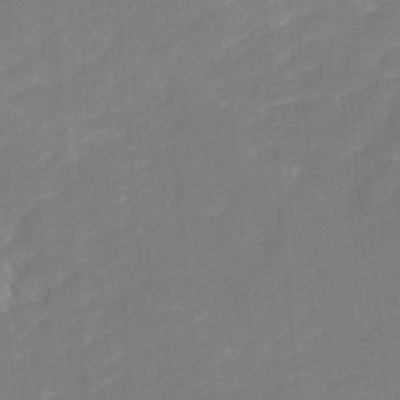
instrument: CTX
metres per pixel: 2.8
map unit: Nhu
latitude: -22.9542
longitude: -56.3278
